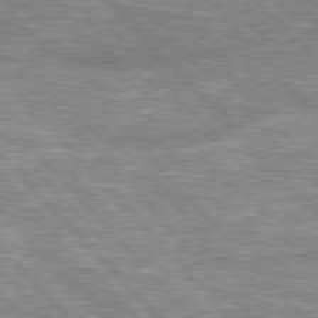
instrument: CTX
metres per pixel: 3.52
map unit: lApd
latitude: 76.3656
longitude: -75.0081
